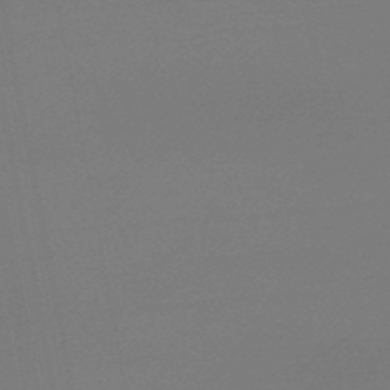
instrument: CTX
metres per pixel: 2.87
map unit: lHb
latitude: -46.7841
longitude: 69.3887
